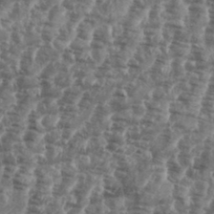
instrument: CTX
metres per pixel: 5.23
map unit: eHh
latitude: 35.0458
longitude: -136.3468
